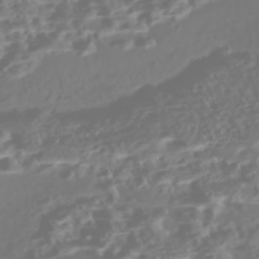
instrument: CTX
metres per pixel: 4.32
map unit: Nhe
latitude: -46.2928
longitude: 151.8044
